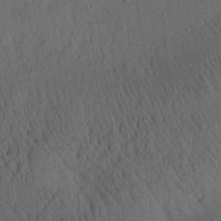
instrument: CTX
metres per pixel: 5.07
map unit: Aa
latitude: 25.9717
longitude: -141.6882
